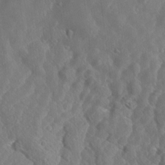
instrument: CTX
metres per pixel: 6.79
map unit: Aa
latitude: 8.5924
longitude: -134.9324
